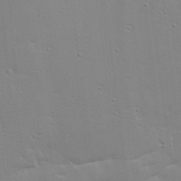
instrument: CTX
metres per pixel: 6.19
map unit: Ave
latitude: 17.1592
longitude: -139.1403
